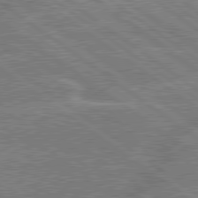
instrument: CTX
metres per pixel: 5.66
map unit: lApd
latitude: 79.5371
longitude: -144.4979
